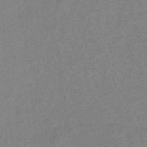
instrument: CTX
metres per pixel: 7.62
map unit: lHb
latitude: -33.3699
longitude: 66.8030
